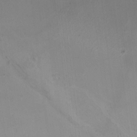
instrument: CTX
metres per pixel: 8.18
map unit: HNhu
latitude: 5.6883
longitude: 9.8611
